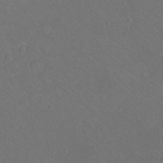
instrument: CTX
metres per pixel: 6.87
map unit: eHh
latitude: -10.5385
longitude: -65.9528
